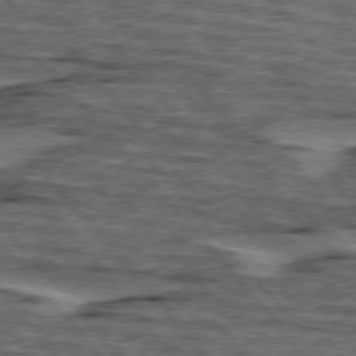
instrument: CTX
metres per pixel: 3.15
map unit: lApd
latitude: 75.9717
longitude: -76.7435
